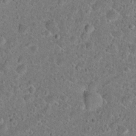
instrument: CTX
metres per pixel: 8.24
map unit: Hto
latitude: 22.1200
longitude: -46.5924
